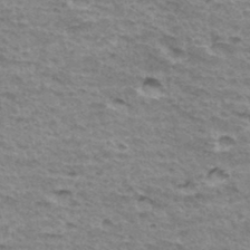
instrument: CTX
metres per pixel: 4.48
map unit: Hto
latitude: 35.9906
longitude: -43.4049
